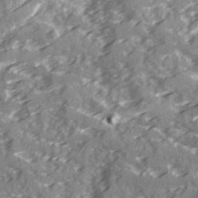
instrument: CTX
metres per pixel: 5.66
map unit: Ave
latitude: 20.3845
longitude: -131.0270
